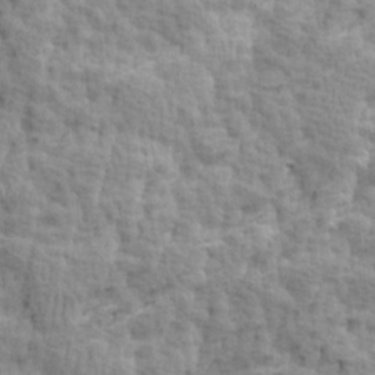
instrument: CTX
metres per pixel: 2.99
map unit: Ave
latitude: 14.1956
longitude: -134.4790
